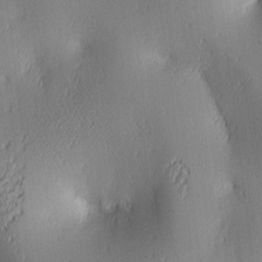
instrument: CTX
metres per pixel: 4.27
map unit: lAa
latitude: 3.3104
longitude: -117.6694
